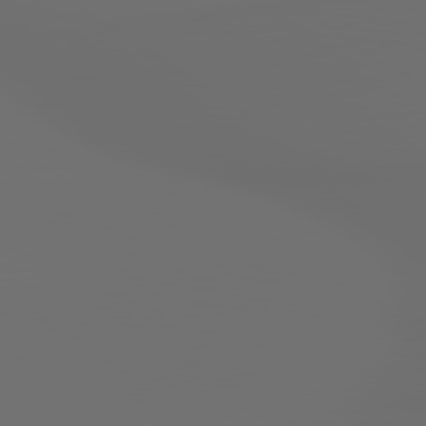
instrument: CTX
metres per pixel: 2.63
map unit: lApd
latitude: 79.8584
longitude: 176.1039
